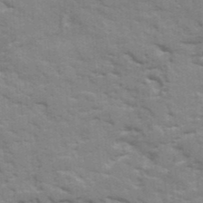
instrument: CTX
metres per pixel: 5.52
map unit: Ave
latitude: 18.0444
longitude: -129.5560
